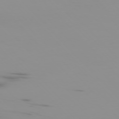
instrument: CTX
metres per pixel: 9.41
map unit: Ap
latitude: -76.0850
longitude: -75.7072
